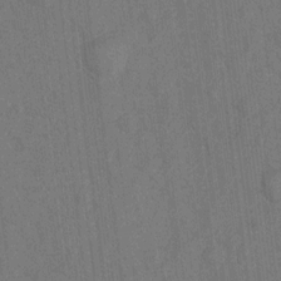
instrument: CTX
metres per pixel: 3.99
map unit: Ht
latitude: -10.1039
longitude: -36.0633
